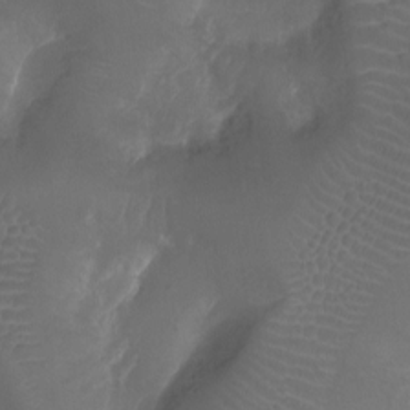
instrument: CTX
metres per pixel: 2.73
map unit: Ht
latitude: -12.1417
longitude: -43.3860
